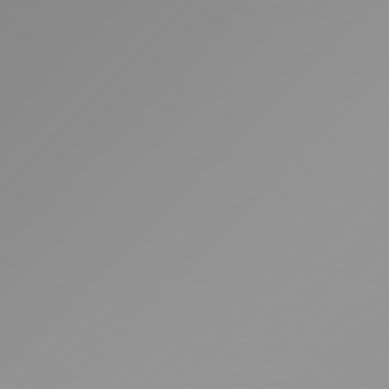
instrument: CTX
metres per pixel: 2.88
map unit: Hpe
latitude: 77.5560
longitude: -139.3859
